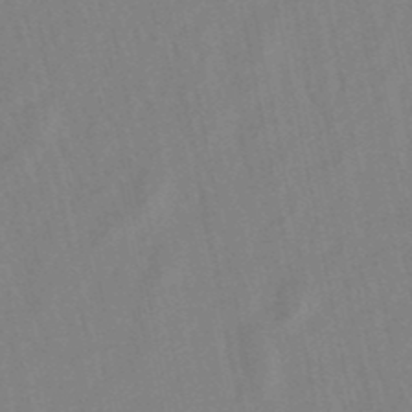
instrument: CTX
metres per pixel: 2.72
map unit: lHb
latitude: -49.1620
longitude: 72.1794
